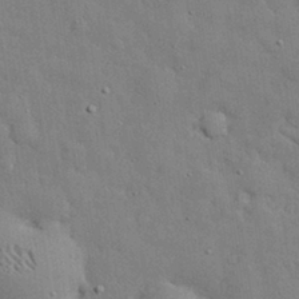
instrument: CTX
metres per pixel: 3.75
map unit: eHh
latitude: 30.4601
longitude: -82.9324
